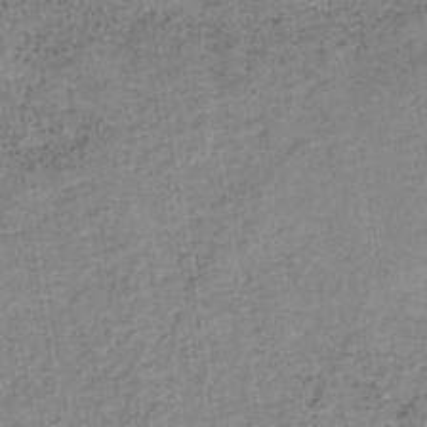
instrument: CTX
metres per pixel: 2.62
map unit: HNb
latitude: -38.8219
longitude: 50.1606
